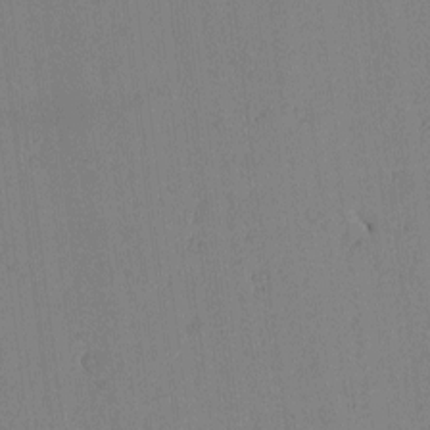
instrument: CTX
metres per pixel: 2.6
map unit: lAvf
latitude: -1.0676
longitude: -105.5938
